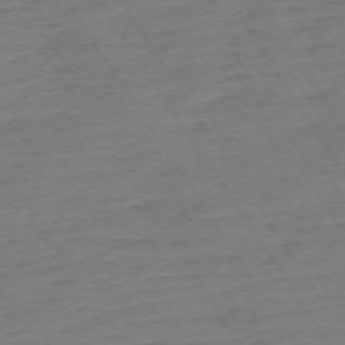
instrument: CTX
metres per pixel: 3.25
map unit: Ap
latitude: -74.1039
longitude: -84.7246
